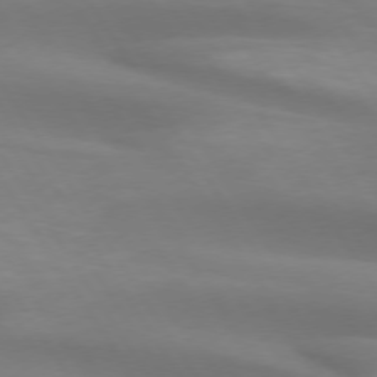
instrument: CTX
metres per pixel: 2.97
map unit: lApd
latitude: 74.1011
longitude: -50.5167
